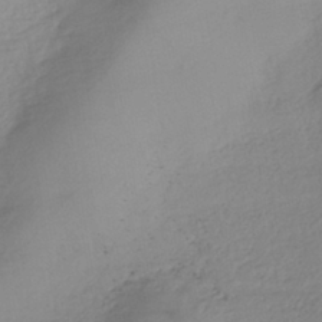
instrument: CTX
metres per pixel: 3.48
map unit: HNhu
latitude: -42.7463
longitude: 102.6896
